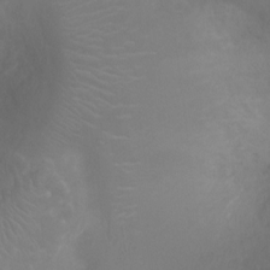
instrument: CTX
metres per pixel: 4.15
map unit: Ht
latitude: -2.7841
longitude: -17.7639
